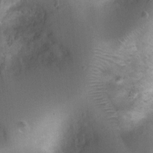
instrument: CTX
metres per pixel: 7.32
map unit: Ht
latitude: 3.8205
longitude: -19.4804
